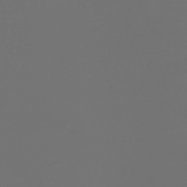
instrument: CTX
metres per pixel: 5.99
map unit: Nhu
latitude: -41.3132
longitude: -83.5560
